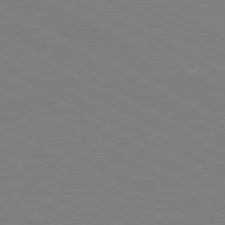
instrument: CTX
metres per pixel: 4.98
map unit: lApd
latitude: 81.1214
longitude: 151.1053
